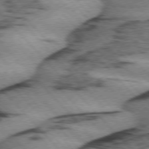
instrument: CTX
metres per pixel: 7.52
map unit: lApd
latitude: 75.3293
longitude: -78.5735
